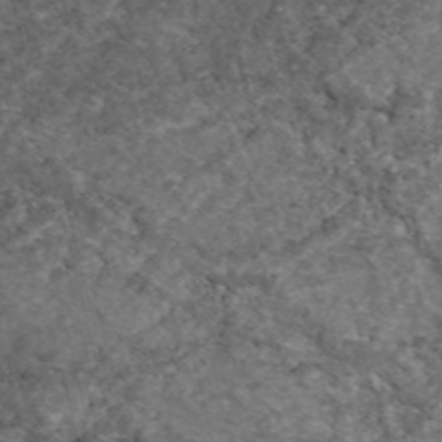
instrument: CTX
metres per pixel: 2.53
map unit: eAb
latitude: 47.3104
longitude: 117.9556
